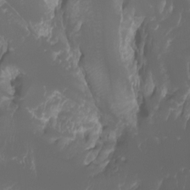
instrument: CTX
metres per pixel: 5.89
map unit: Htu
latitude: -1.0487
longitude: -77.9150
